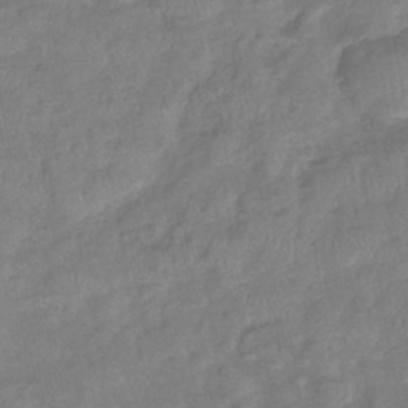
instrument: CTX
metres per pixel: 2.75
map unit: lHb
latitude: -41.4454
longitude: 80.6708
